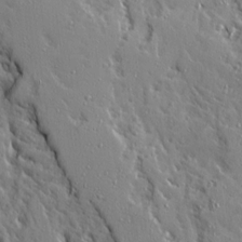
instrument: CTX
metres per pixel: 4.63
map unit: Ave
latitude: 14.7247
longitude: -130.5357
